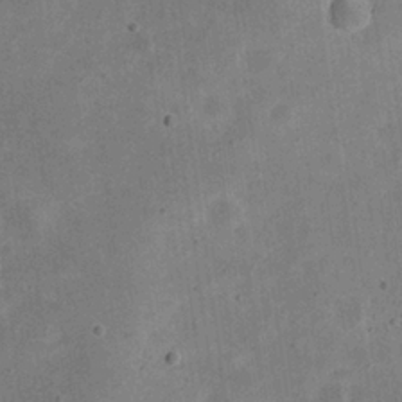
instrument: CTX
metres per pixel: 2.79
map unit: eHh
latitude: 23.7638
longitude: -68.8569
